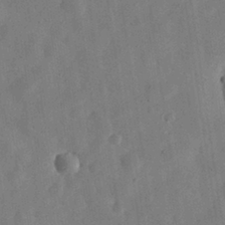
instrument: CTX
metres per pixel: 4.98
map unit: eHh
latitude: 30.4601
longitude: -75.7261
